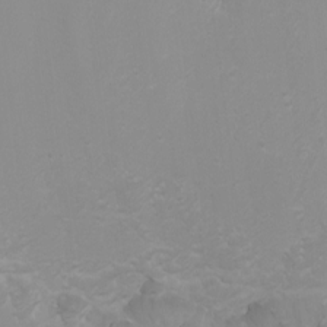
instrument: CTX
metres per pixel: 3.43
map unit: Nhu
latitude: -5.0675
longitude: -72.9325
